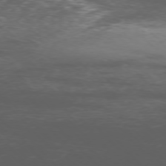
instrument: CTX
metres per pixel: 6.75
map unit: Ap
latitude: -76.1606
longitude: -68.4979
